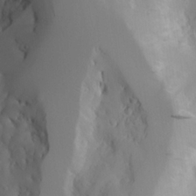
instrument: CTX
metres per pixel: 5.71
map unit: Aa
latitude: 23.4804
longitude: -127.2159
